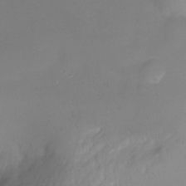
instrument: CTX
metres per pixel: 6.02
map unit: Ht
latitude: -10.7841
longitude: -29.4426
